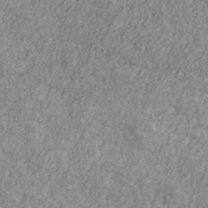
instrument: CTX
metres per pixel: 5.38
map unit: Ave
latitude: 41.2725
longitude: -111.3104
